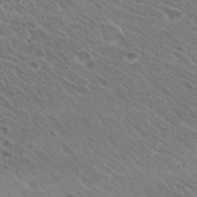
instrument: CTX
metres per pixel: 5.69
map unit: Hto
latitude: 26.6302
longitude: -35.4615
